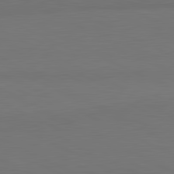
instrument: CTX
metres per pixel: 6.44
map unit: lApd
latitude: 81.7827
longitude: 158.1983
